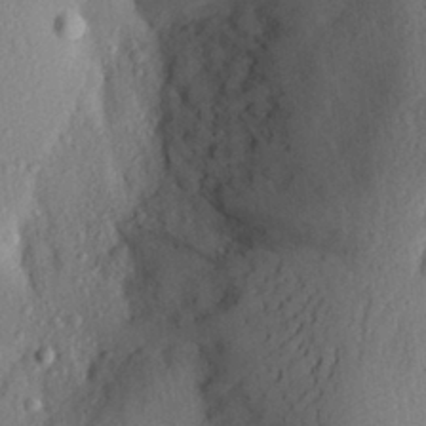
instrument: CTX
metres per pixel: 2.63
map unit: Aa
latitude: 27.7639
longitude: -146.5924
